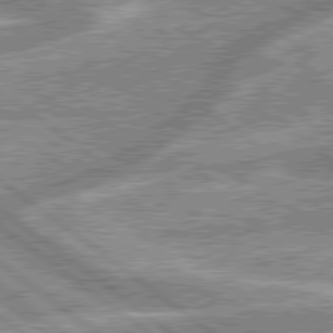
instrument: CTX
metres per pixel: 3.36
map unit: lApd
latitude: 79.4994
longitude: -168.2334
